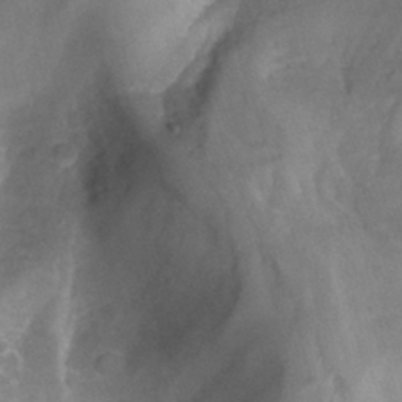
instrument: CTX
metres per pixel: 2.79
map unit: Nhu
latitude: -12.6896
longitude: -74.1011
